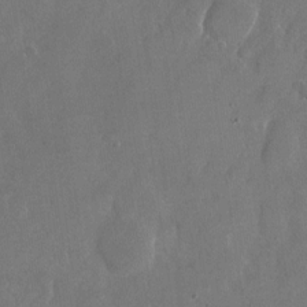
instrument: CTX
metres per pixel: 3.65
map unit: Nhu
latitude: -26.6518
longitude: -70.4412
